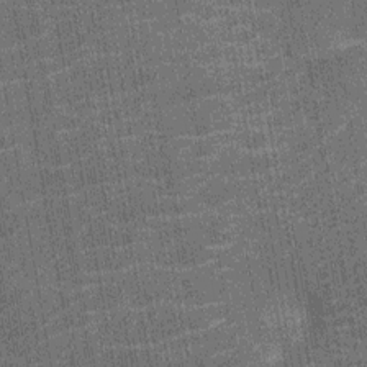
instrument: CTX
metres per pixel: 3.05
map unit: Nhu
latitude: -12.5574
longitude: -21.8016
